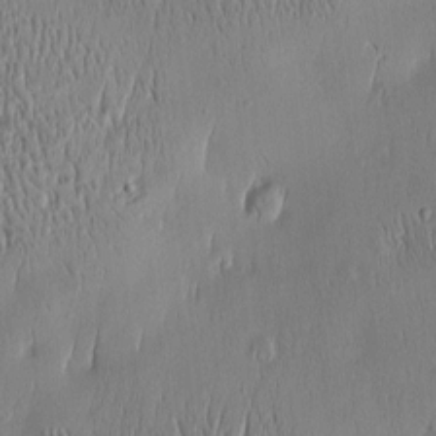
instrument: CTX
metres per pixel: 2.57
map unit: Htu
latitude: -5.3131
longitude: 174.8785
